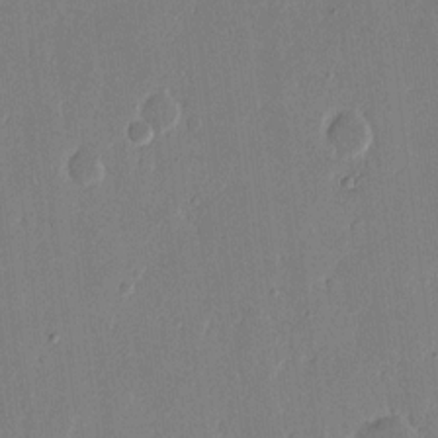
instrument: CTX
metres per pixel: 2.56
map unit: eHh
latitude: 14.7058
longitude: -69.8961
